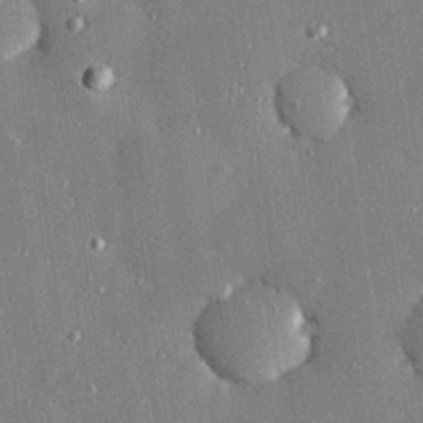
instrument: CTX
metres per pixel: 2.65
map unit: Hve
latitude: 27.5560
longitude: -90.4034
